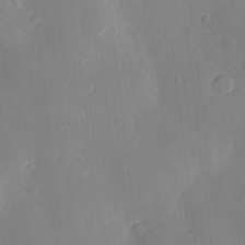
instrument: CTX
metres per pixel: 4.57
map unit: Htu
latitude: -8.7085
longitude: 176.2739
